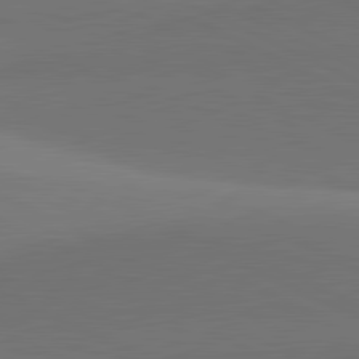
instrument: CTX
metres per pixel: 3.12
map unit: lApd
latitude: 81.6316
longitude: 145.7856
